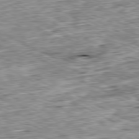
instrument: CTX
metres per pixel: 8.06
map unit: Ap
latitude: -80.7086
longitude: -87.5560
